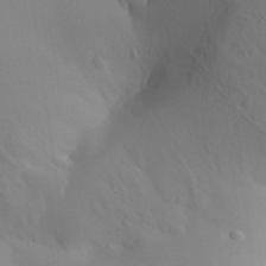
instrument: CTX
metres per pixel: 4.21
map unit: Aa
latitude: 30.1389
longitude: -143.2537
